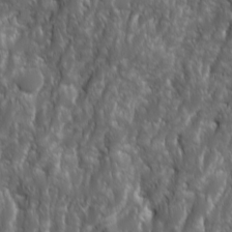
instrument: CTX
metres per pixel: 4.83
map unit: Ave
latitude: 15.9151
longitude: -132.9703
